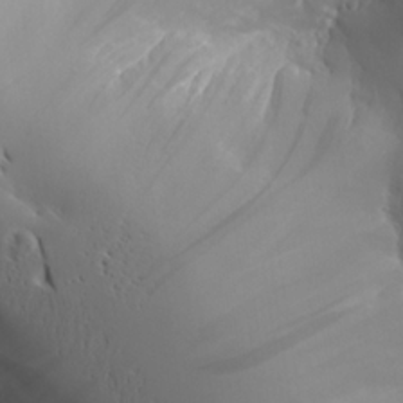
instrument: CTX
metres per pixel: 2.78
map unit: Aa
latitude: 24.7624
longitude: -126.9325
